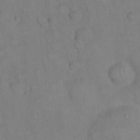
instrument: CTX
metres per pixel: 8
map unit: eHh
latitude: 22.0633
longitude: -62.1200
